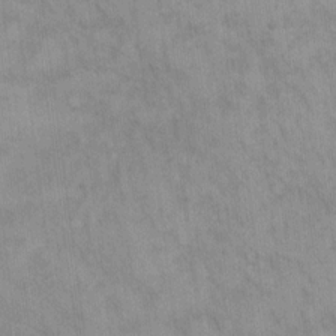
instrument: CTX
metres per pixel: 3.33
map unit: Hto
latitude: 13.6316
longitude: -61.4615
